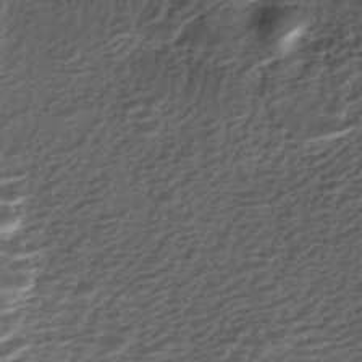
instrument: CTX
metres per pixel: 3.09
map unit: ANa
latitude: -44.8408
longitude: 105.9367
